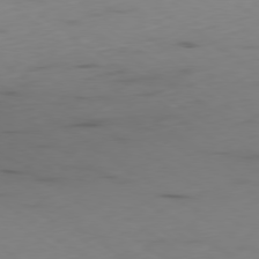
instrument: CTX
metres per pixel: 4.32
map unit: Ap
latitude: -79.6721
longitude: -58.2145
